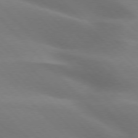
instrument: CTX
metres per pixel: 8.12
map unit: lApd
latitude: 75.8017
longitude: -61.6883
